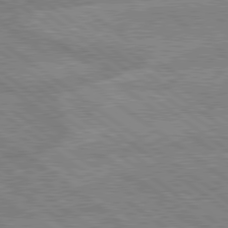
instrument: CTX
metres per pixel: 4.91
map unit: lApd
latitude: 79.2537
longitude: -160.6301
